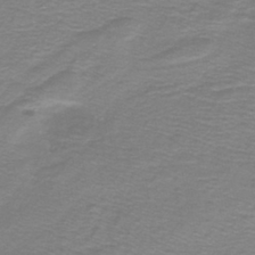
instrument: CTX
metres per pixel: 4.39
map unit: lHb
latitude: -41.5966
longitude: 56.3873
